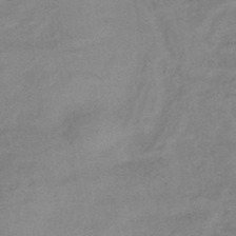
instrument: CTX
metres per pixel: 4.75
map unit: eHb
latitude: -41.5966
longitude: 82.9164
